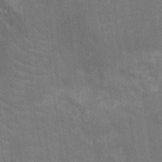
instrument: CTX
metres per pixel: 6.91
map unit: Nhu
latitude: -11.9178
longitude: -22.5168
